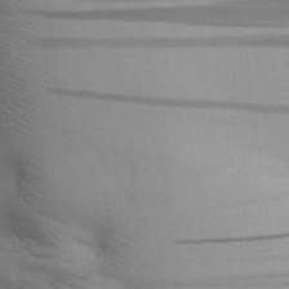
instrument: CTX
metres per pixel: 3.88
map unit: Aa
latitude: 27.7072
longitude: -138.6490
